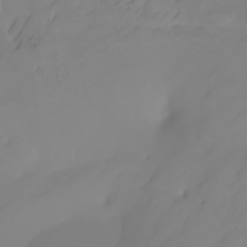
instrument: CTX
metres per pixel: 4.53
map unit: Nhu
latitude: -6.9919
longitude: -83.8961
